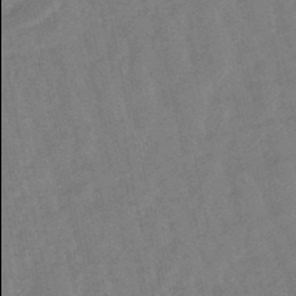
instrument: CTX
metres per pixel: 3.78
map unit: lHb
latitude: -49.1054
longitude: 78.0094
